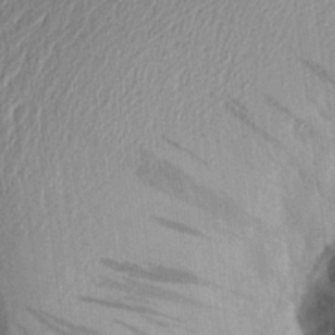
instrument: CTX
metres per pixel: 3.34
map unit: Aa
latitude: 24.6301
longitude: -149.0458
